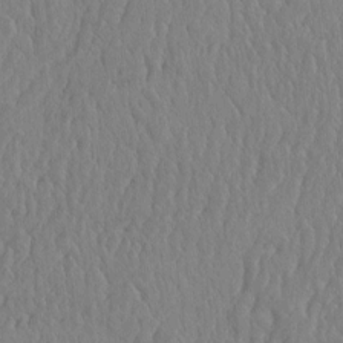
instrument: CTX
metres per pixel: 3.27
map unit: eHh
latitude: -3.8989
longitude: 14.9164
